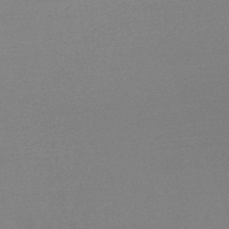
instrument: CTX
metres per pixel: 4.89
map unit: lHb
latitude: -48.8219
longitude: 72.4818
